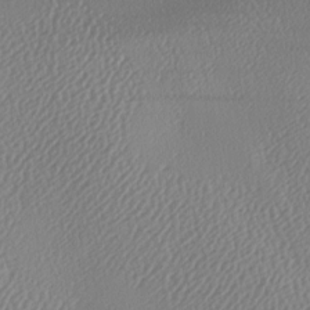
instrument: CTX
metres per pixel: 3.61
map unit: lAa
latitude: -9.3698
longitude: -128.0822
